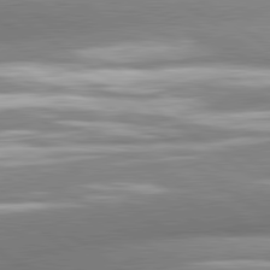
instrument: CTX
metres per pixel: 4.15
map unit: lApd
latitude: 81.1403
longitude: -157.7071
